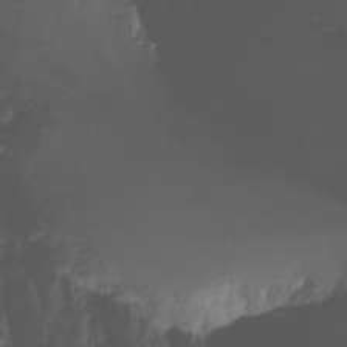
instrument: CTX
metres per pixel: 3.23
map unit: Nhu
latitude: -12.7085
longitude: -50.6301
